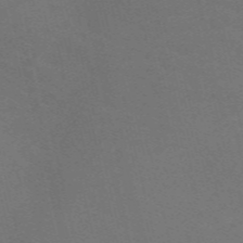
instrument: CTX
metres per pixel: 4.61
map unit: Nve
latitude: -59.2375
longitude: 63.1809
